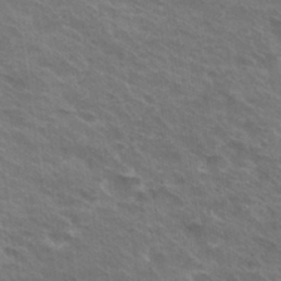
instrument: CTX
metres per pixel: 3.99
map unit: Hto
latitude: 30.6302
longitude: -43.4238
